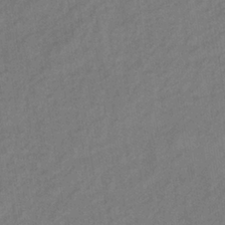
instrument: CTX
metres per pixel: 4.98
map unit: lHb
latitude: -37.3320
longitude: 71.0487
